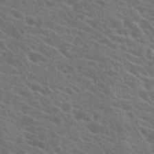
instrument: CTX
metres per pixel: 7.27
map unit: Hto
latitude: 23.3104
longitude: -38.8380
